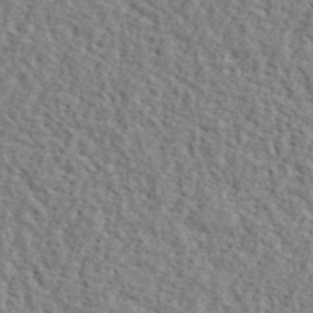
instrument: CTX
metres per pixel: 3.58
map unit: lHvf
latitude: 42.1200
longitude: -87.3859
